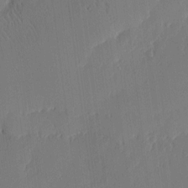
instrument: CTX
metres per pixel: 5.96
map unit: eHh
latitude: 3.7260
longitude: -76.2333
